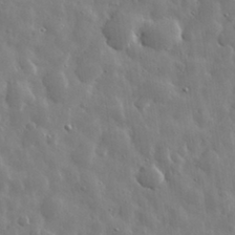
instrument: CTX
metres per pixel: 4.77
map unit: eHh
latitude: 31.8017
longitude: -71.2348
